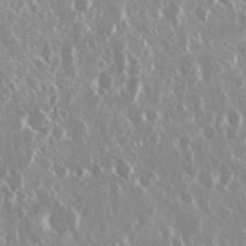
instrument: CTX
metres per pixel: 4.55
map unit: Nhu
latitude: 29.4804
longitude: -60.8758
